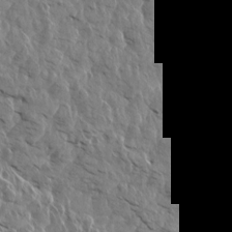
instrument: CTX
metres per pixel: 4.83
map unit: Aa
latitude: 14.4223
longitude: -141.4993
